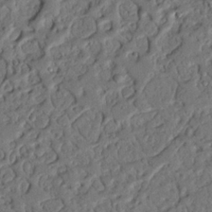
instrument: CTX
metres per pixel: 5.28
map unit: Nhu
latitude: 21.2159
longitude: -77.0458
